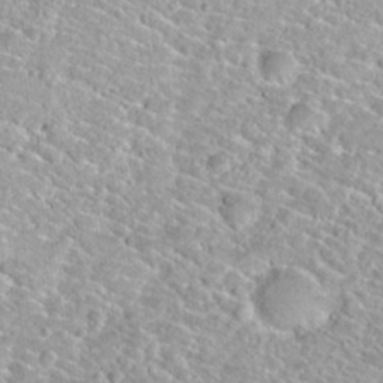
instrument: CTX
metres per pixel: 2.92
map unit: Nhu
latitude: 30.3468
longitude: -49.8016
